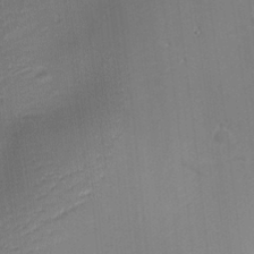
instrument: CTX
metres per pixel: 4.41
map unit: eHh
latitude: -2.3873
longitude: -81.6505
